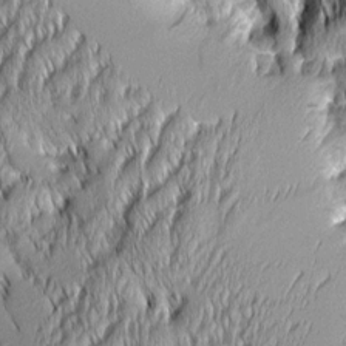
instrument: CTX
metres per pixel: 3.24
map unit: Aa
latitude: 7.7450
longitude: -129.4993
